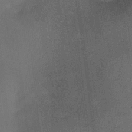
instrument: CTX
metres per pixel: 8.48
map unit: Ht
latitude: -1.4644
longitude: -15.9151
